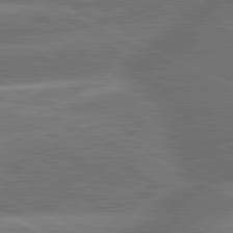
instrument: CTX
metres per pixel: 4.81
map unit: lApd
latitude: 81.1403
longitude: -167.7638
